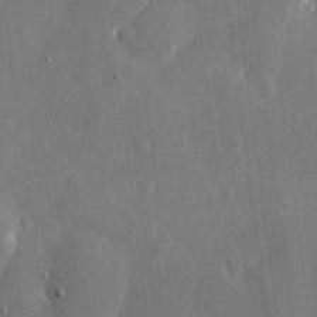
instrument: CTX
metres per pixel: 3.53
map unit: eHh
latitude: 10.0822
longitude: -69.6883
